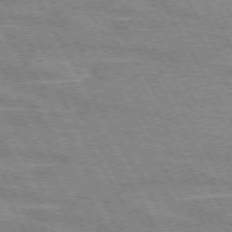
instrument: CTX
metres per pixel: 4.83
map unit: lApd
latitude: 72.0822
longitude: -55.6694
